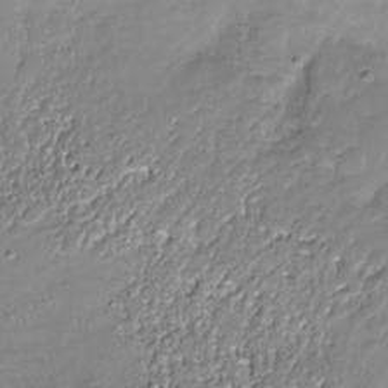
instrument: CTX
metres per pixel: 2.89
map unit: Nhu
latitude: -27.5777
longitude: -60.1200
